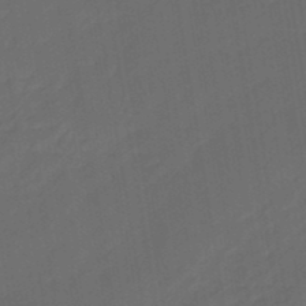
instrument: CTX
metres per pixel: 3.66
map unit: eHb
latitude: -47.1620
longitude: 85.2187
